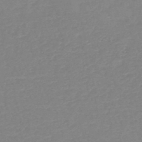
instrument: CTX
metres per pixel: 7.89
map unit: HNb
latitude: -48.9164
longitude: -44.1578
